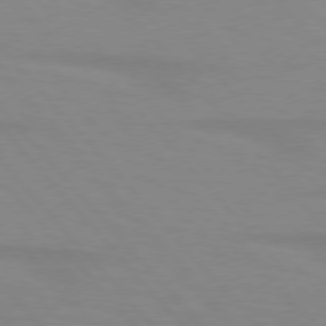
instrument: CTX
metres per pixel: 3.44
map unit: lApd
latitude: 76.2711
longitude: -84.1767
